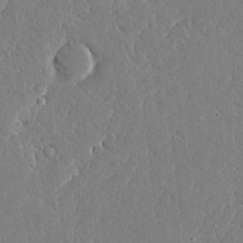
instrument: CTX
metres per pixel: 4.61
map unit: Ave
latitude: 16.8947
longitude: -139.6694
